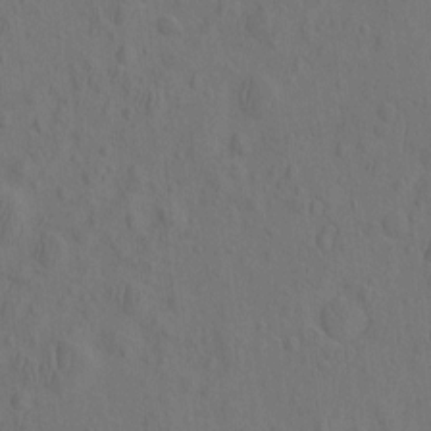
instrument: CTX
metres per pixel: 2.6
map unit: eHh
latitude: -2.7841
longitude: 18.1228
